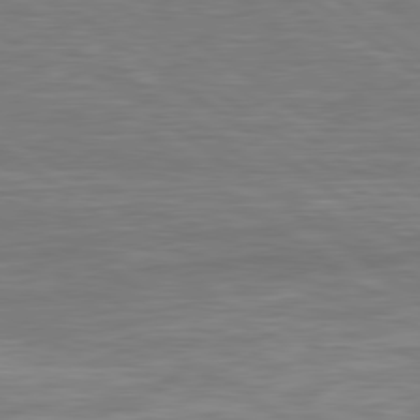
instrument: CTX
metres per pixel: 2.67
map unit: Hpe
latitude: 79.5749
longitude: -126.3467
